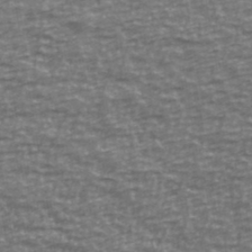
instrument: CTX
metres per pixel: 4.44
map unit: Ave
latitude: 40.3278
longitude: -114.2522
